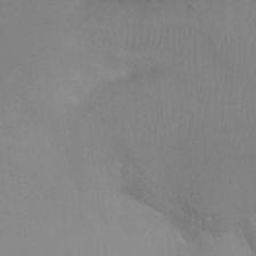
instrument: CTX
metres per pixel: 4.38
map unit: Ht
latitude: -6.6329
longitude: -34.0444
